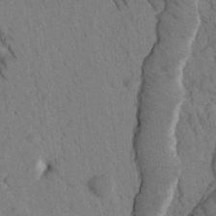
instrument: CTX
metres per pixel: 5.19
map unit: Htu
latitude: -1.7856
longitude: 172.6329
